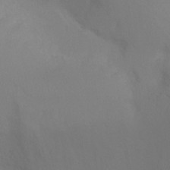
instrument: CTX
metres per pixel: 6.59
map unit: Ht
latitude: -16.8597
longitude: -42.4790
